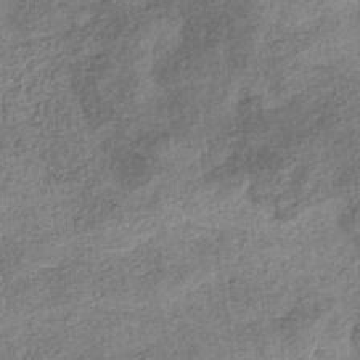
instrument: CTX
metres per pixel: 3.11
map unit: eHb
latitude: -35.1620
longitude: 78.1228
